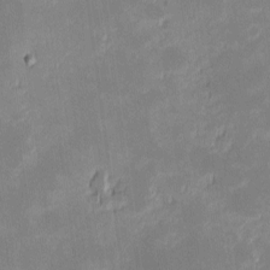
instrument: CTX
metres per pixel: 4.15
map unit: eHh
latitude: -1.4266
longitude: -84.0255
